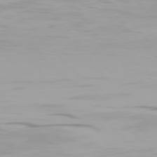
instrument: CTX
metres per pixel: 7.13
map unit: Hpe
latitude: 77.7071
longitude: -166.4223
